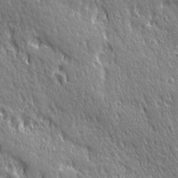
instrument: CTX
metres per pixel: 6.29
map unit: Ave
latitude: 21.3671
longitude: -135.7827
